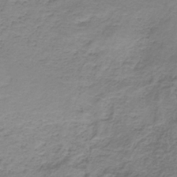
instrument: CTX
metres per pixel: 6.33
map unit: HNb
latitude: -34.9542
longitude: 56.4062
